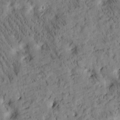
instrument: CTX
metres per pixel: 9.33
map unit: Htu
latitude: -2.8785
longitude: 175.3320
